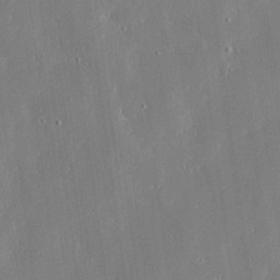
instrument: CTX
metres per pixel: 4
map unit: Ave
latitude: 17.6316
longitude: -139.5371
